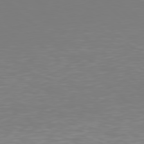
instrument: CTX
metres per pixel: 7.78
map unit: Hpe
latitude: 78.4979
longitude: -171.7072
